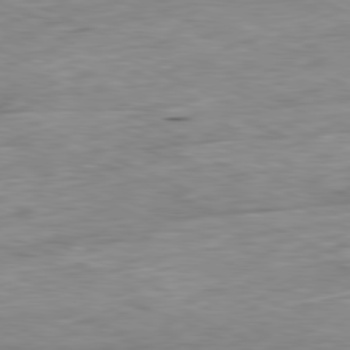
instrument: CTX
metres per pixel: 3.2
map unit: Ap
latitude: -81.1620
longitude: -87.0647
